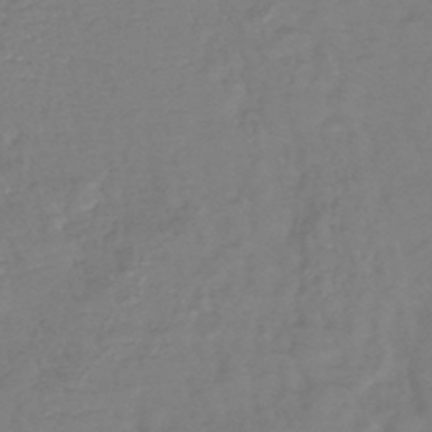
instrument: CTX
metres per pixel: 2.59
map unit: lHb
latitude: -42.3873
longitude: 74.4440
